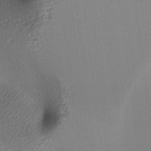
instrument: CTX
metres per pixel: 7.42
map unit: lAa
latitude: -6.1605
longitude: -122.4601
